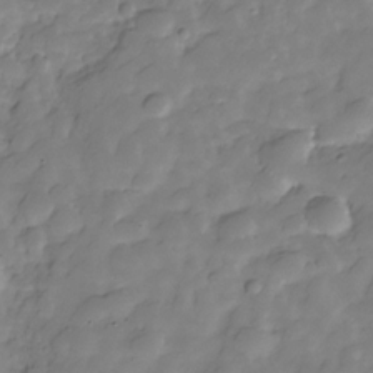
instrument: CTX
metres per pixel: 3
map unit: Hve
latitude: -28.9731
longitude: 91.8423
